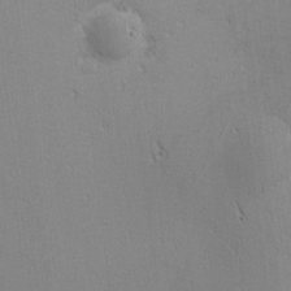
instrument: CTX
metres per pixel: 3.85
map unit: Nhu
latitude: 1.7260
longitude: -78.2712
